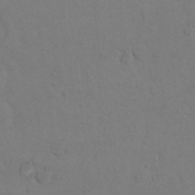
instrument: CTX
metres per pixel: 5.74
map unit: Hto
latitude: 8.1011
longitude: -35.8205
